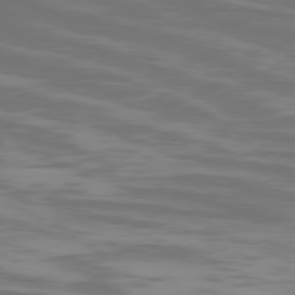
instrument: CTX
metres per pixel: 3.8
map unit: Ap
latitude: -79.3320
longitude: -103.3859
